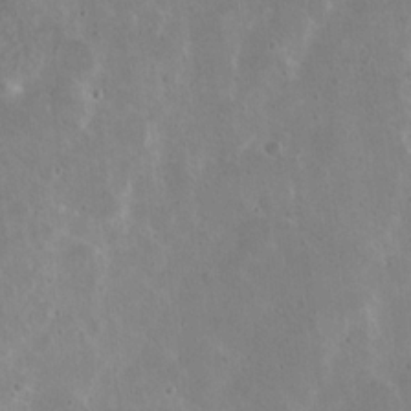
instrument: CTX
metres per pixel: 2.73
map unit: Nhu
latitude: 17.1781
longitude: -30.8191
